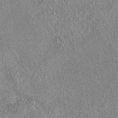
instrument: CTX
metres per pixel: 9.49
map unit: eAb
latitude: 37.5560
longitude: 112.4629
